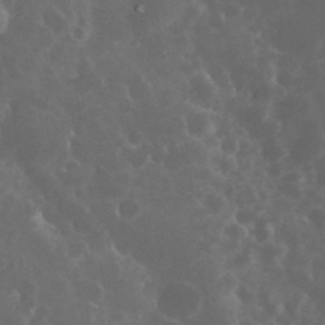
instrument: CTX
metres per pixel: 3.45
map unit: eHh
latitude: 33.5371
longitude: -60.9891
